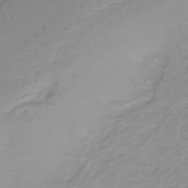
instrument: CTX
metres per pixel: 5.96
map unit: lHb
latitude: -41.4454
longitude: 64.8597
